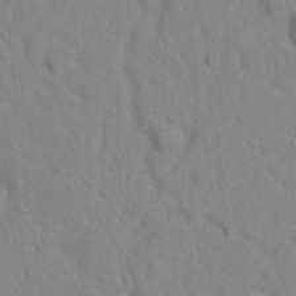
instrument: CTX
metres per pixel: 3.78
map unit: Hto
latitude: 17.4049
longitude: -36.4790
